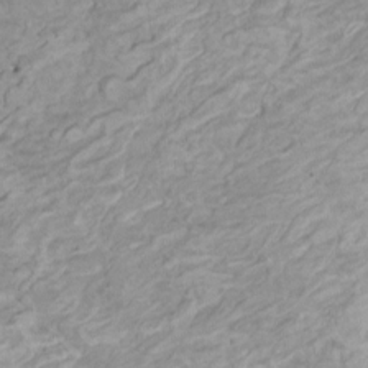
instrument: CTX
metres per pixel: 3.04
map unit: HNhu
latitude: 3.9717
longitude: -3.1025
